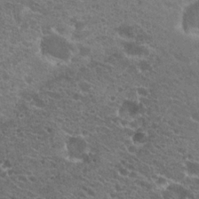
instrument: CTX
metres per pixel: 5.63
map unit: Hto
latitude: 20.3656
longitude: -34.3278
